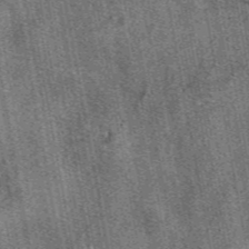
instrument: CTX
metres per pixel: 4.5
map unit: eAb
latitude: 47.0837
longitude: 108.7652
